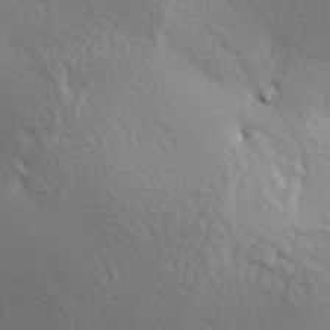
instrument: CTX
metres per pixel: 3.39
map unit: lAa
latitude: -5.1620
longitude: -122.0255
